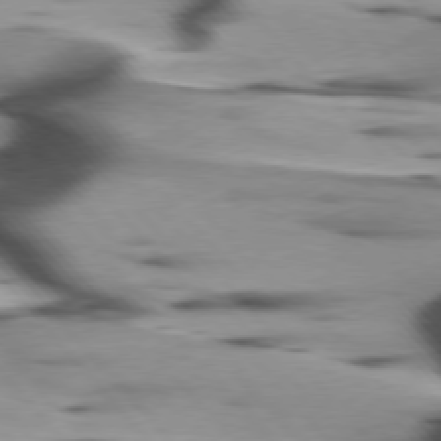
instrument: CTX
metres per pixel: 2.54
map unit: lApd
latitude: 75.9528
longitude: -64.5168
